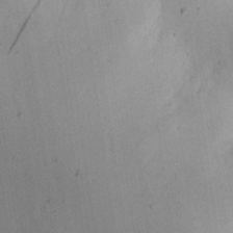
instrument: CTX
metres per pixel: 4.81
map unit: eHh
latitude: 25.2914
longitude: -72.0444
